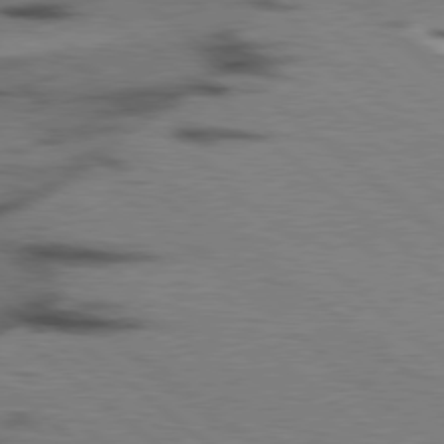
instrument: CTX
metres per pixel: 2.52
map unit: lApd
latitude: 78.2523
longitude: -50.1388
